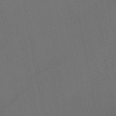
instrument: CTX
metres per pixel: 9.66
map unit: HNhu
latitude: -45.7478
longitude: 93.1998
